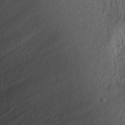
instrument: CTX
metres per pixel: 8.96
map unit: Nhu
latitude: -8.2550
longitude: -85.8395
